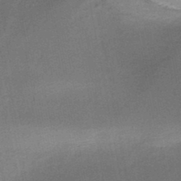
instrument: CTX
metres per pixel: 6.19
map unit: HNb
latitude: -48.0850
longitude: -42.4601
